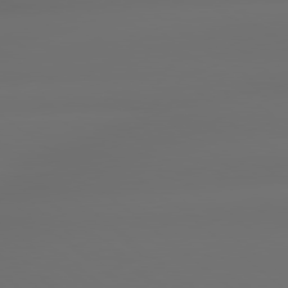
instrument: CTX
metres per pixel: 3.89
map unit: Hpe
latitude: 79.0459
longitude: -135.3103
